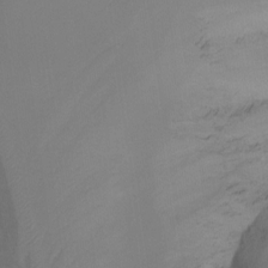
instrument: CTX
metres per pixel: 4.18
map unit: Ht
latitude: -16.5952
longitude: -45.4237
